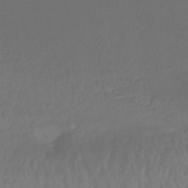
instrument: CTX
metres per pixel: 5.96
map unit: HNhu
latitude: -46.0661
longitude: 92.9164
